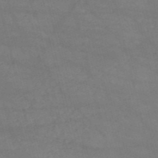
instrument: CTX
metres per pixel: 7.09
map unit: HNb
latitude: -53.3887
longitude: -37.8584
